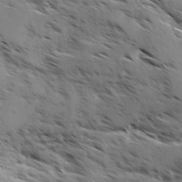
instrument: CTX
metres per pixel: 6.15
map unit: Ave
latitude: 0.3467
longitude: -110.9514
